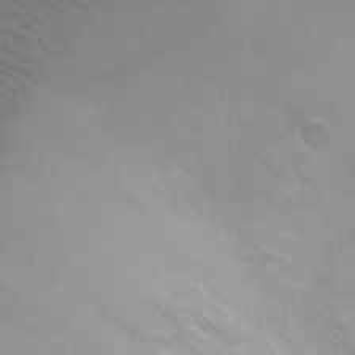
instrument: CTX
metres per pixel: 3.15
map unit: Ht
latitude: -2.5006
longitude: -18.7624
